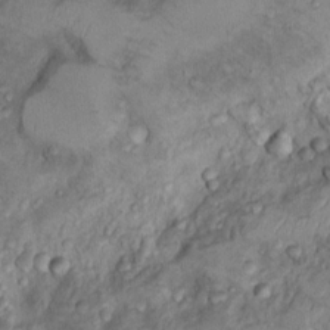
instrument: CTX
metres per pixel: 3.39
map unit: Nhu
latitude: 9.6316
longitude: -25.3292
